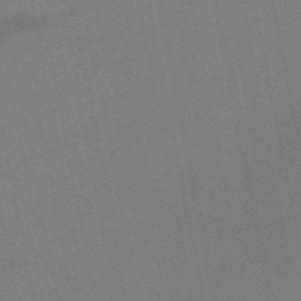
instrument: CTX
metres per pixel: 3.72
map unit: HNb
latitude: -52.7463
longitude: -45.4426
